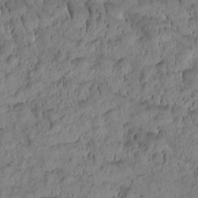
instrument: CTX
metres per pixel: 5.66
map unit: Htu
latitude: -3.0675
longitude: 171.7100
